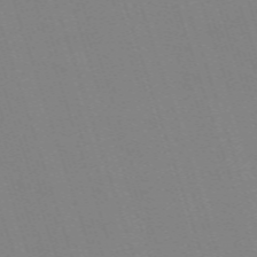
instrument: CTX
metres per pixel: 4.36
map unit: eHh
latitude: -63.5777
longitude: 51.0675
